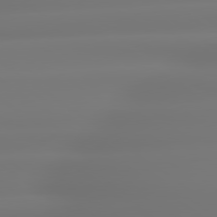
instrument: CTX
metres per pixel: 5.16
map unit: lApd
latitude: 79.3293
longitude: -136.4601
